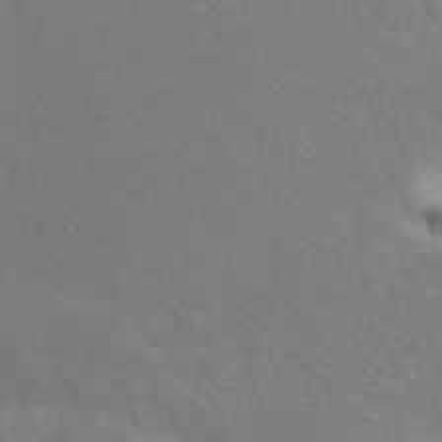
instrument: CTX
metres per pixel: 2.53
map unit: ANa
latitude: 45.1214
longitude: 25.8044
